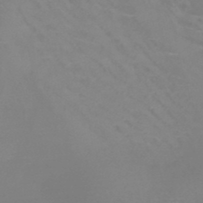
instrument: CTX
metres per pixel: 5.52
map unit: HNb
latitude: -46.0283
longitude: -42.3467
